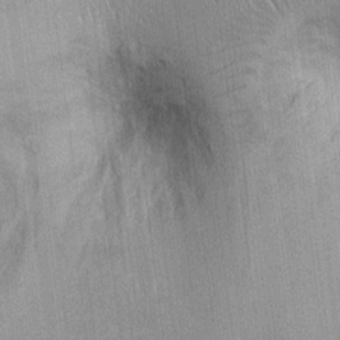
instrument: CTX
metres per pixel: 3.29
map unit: Ht
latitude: -2.3117
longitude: -14.0822
